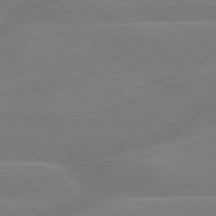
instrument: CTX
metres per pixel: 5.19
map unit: lApd
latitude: 79.7261
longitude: -142.0255
